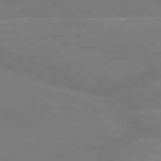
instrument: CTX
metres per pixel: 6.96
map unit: lApd
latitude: 79.5749
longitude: -149.2726
